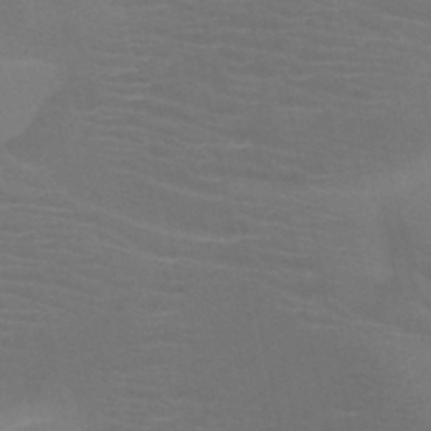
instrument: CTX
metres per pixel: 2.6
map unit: HNb
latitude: -47.0297
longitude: -44.7057
